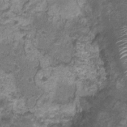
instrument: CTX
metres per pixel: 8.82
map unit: Nhu
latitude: 3.0080
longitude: -15.8584
